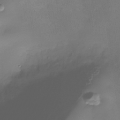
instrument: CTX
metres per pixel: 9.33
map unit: Nhe
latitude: -36.8219
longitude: -113.3104
